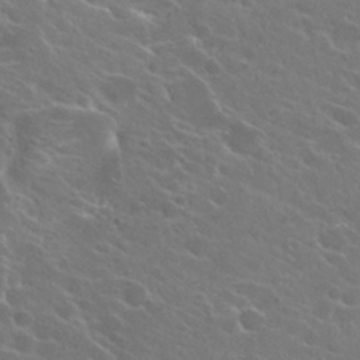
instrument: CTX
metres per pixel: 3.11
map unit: Hto
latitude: 24.4412
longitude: -39.4804
